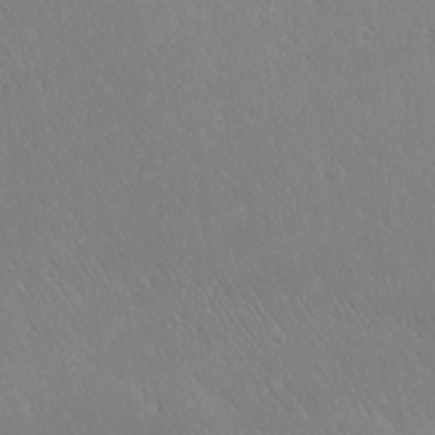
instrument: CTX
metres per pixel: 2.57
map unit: Ave
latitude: 20.7435
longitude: -137.6694
